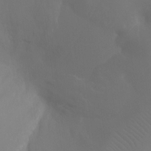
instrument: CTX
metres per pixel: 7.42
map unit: Ht
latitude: -7.3509
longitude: -31.5749
